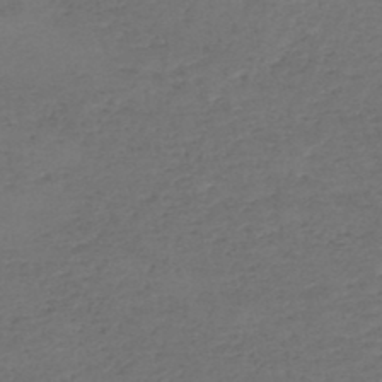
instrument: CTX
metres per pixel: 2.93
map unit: HNhu
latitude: -47.8611
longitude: 96.3118
